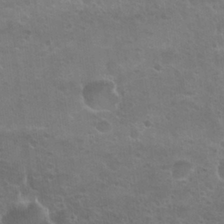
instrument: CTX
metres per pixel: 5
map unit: Nhu
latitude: 24.9891
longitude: -51.0080
